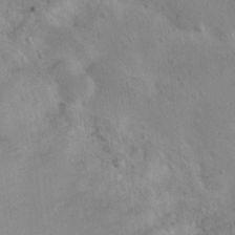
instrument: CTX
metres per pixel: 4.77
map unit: Nhu
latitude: 14.9514
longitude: -29.1025
